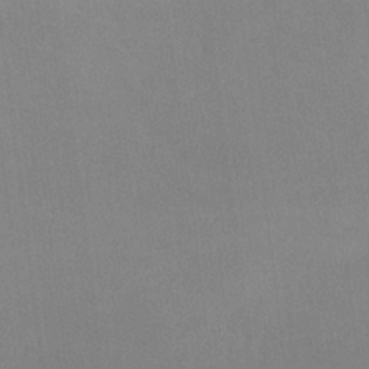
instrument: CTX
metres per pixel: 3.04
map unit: lHvf
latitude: -11.5588
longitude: -102.0255
